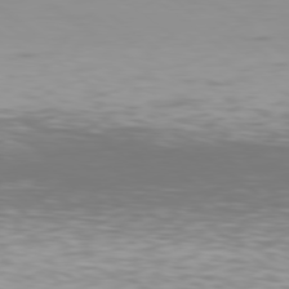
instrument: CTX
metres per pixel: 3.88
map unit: Hpe
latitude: 78.4979
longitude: -170.3467
